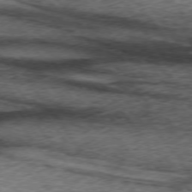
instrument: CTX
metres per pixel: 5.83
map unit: lApd
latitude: 73.5560
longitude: -76.2333
